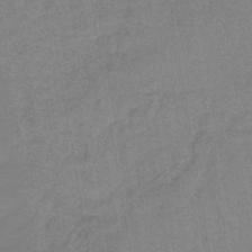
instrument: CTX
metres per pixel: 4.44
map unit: lHb
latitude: -41.1620
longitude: 60.5385
